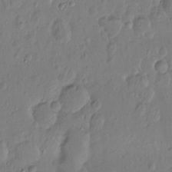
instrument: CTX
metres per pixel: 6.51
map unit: Hto
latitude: -8.3873
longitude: -45.5371
